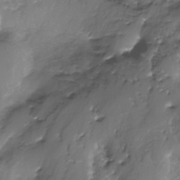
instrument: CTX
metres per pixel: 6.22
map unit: Nhe
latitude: -31.7099
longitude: -92.6868
